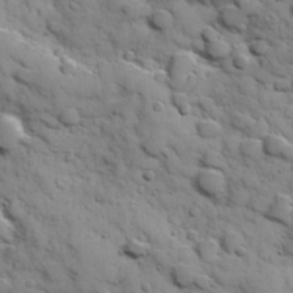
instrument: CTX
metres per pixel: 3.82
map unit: Hve
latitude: 24.4412
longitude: 147.3320
